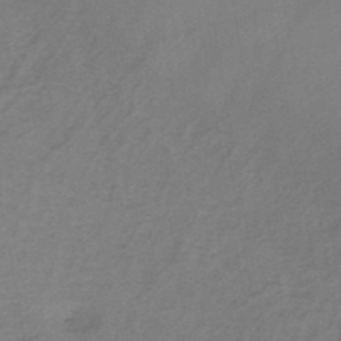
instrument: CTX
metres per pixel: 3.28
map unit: HNb
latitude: -47.2943
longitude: -38.8758
